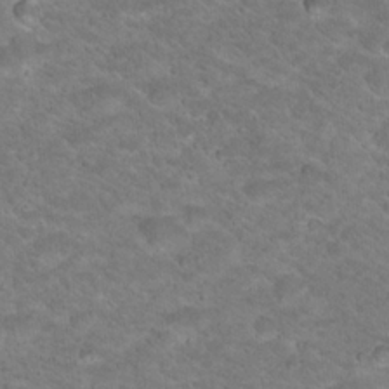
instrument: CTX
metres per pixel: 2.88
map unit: Hto
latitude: 18.7246
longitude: -36.1200
